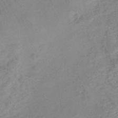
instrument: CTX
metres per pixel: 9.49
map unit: eHh
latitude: -46.1605
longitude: -29.4615
